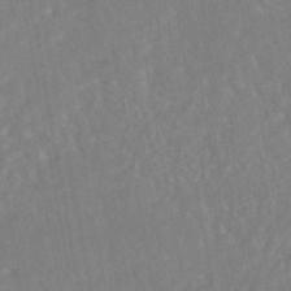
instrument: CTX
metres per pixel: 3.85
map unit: HNhu
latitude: -45.1053
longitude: 104.1983
